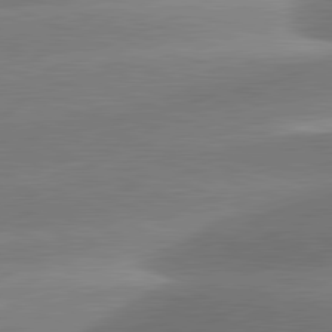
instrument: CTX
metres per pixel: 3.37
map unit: lApd
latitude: 81.4048
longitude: -159.5371
